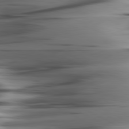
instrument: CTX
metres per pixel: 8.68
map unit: lApd
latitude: 80.7246
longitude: -123.8205
